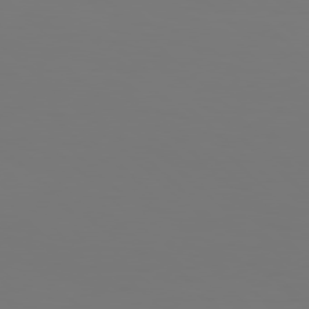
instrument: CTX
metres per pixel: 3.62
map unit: Hpe
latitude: 77.4237
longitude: -134.8380
